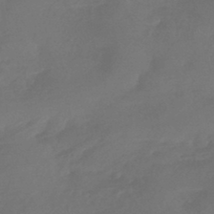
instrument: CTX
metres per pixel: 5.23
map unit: HNhu
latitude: -43.9178
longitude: 91.4833
